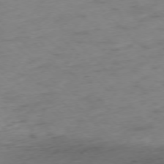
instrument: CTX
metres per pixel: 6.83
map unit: Ap
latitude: -76.5763
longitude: -65.2537
